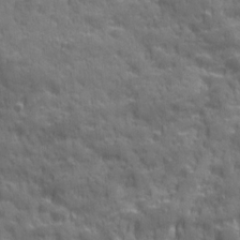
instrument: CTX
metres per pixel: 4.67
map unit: Ave
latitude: 19.6882
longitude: -132.4790
